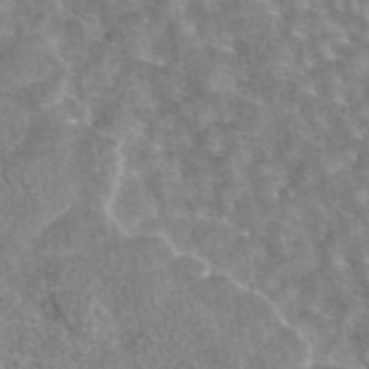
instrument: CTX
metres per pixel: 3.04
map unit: eAb
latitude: 44.7057
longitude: 106.9731
